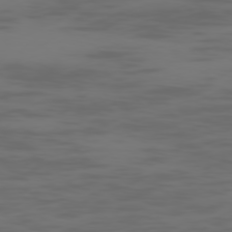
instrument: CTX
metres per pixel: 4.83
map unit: Ap
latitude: -77.9556
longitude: -63.6316
